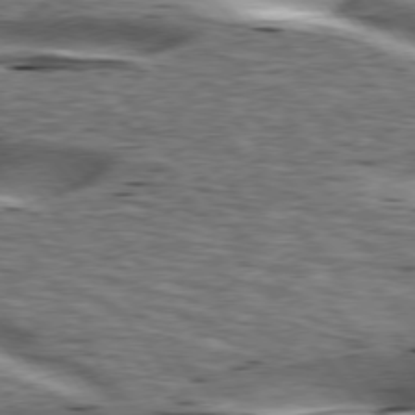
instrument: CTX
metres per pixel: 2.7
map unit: lApd
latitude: 76.5734
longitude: -60.8947
